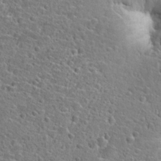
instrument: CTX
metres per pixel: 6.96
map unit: Hto
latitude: 24.8002
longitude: -46.7247
